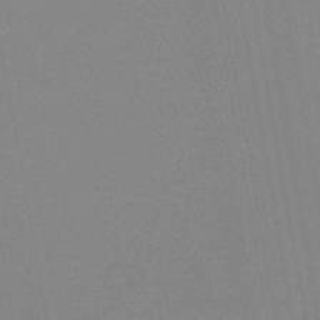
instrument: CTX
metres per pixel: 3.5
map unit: HNb
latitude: -44.7085
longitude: -40.1766
